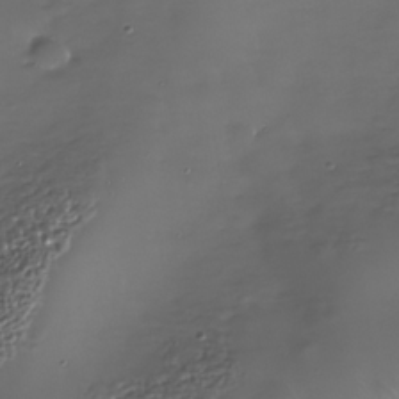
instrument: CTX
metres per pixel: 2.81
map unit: Nhe
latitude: -34.5385
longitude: -88.7058
